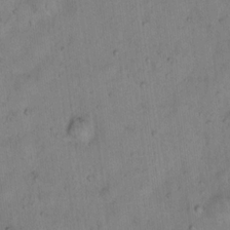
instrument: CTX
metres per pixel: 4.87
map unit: Hto
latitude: 15.6694
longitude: -40.1388
